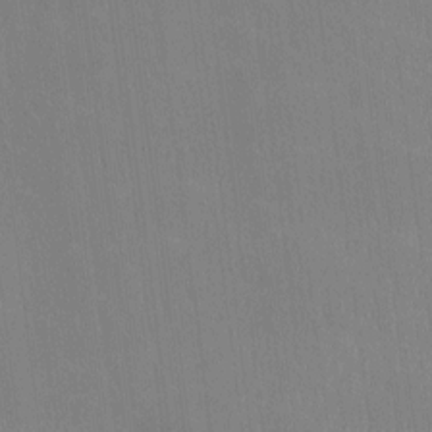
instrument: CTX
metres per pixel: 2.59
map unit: Ht
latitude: -8.1984
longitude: -38.8002
